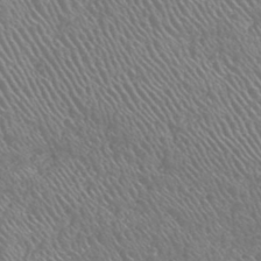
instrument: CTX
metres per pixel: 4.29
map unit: HNhu
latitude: -47.6155
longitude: 29.4832
